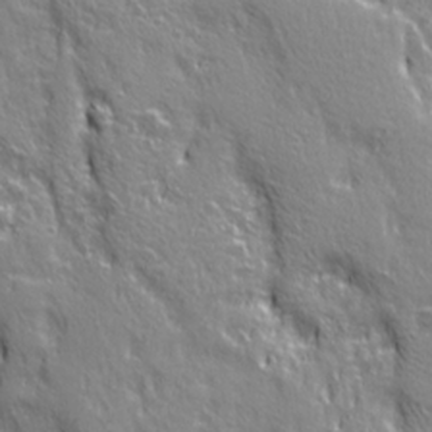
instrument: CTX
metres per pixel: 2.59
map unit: Ave
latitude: 21.5560
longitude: -135.0647
